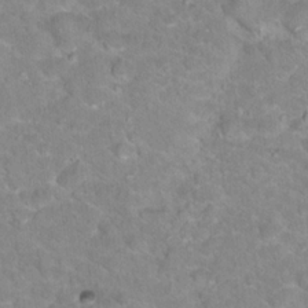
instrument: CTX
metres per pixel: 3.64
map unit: Hto
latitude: 17.8772
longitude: -36.1011
